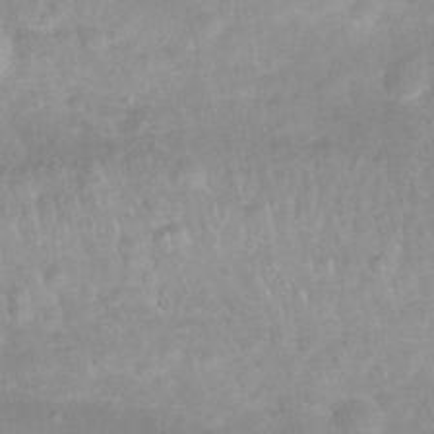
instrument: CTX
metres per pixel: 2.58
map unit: Nhu
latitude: 27.0836
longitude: -62.8380
